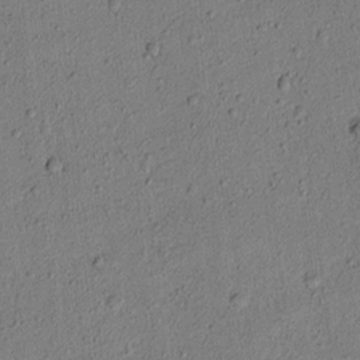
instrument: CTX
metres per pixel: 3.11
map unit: lAvf
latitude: 7.9339
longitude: 169.3887
